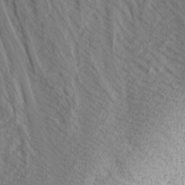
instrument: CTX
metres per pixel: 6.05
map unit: Nhu
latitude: -9.5021
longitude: -69.5938
